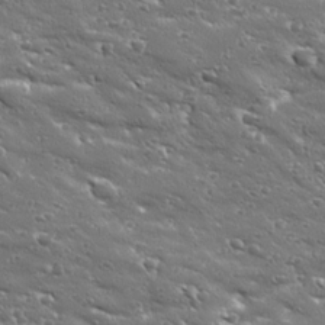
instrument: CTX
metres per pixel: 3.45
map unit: Ave
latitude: 19.0836
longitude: -137.0270
